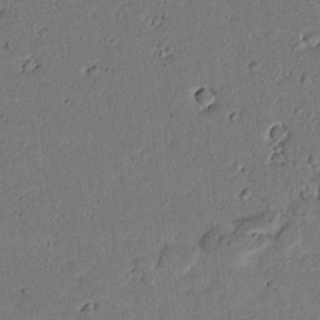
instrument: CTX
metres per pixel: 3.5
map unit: lAvf
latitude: 5.2726
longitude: 168.5006
